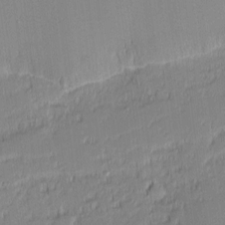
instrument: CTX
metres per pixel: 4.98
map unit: eHh
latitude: -1.1620
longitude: -83.9150
